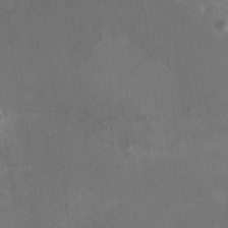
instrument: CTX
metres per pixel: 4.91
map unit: HNhu
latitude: 5.8394
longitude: 3.5588
